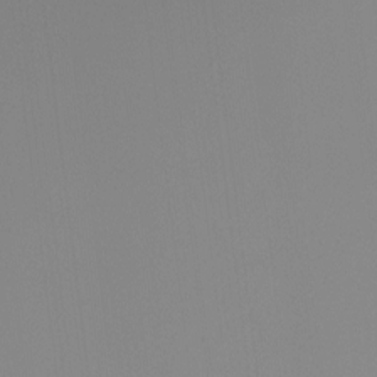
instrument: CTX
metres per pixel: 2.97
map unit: Ht
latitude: -13.2754
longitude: -50.9324
